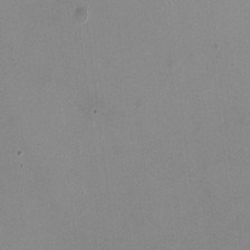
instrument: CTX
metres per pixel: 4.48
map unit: HNhu
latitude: -0.3118
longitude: -4.7057
